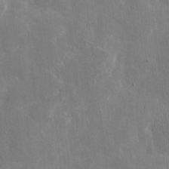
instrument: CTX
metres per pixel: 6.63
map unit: eHh
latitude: 9.4993
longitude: -70.4412
